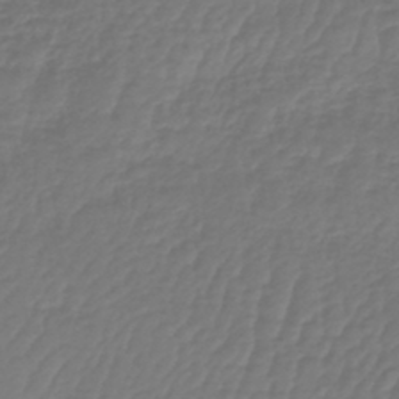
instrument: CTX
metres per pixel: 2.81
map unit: lHb
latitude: -43.1242
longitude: 81.4644
